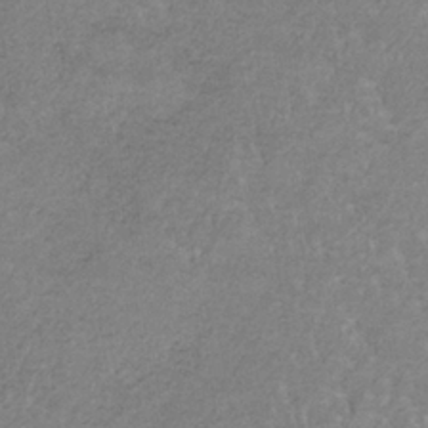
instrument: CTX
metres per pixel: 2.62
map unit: HNb
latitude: -34.5952
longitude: 58.7274
